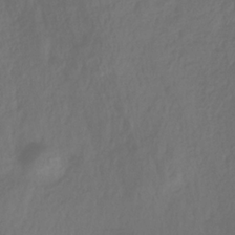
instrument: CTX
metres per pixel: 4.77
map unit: HNhu
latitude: -28.9731
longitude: 66.1984
